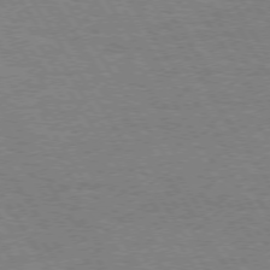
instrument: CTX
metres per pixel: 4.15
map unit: Hpe
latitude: 73.4238
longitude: -129.3482
